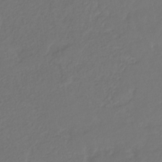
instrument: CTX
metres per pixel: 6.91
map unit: eHb
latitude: -30.0472
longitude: 65.1054
